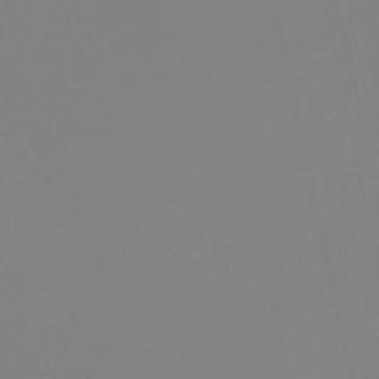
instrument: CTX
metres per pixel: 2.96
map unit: HNb
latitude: -37.2565
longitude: 55.4643
